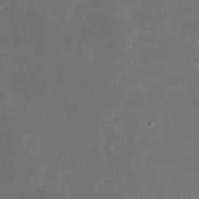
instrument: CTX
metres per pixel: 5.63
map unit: eHh
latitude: 20.3845
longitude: -70.7813
